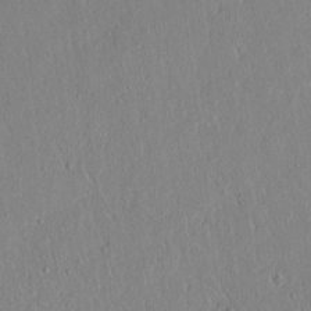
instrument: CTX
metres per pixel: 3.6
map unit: lAvf
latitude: 8.1578
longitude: 167.8233
